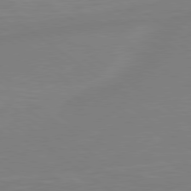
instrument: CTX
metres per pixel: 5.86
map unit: Hpe
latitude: 79.0270
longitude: -149.2915
